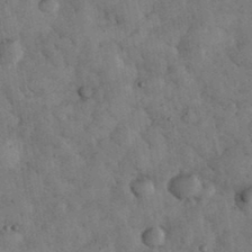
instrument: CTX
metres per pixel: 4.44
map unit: eHh
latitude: 34.1766
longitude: -68.4223
